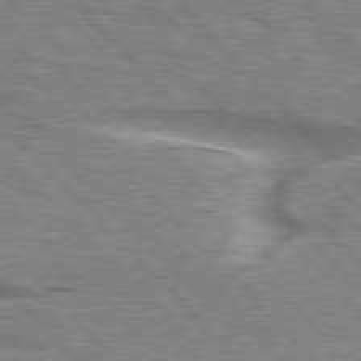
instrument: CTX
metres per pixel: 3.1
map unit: lApd
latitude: 76.2333
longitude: -58.3656
